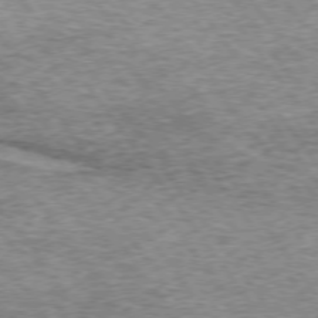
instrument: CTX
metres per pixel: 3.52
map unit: lApd
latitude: 73.4994
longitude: -76.2522
